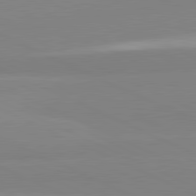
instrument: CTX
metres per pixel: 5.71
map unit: lApd
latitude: 81.9717
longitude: 179.5210
